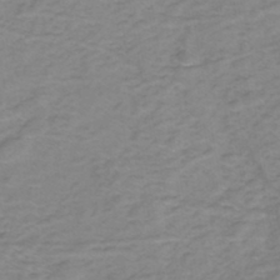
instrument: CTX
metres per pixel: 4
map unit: eHh
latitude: -44.6707
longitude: -29.9339
